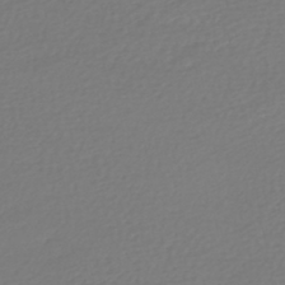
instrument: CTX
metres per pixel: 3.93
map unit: HNhu
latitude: -47.5210
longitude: 103.2376
